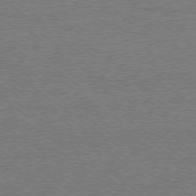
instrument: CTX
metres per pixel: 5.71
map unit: Ap
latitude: -79.4265
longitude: -82.0822
